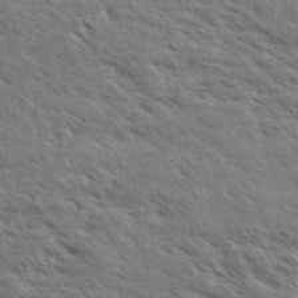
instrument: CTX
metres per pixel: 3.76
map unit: eHh
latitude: 35.9339
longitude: -139.2159
